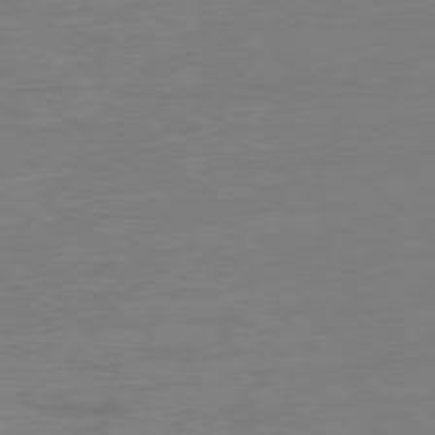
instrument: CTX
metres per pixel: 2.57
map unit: Ap
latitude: -78.6707
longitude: -77.3481
